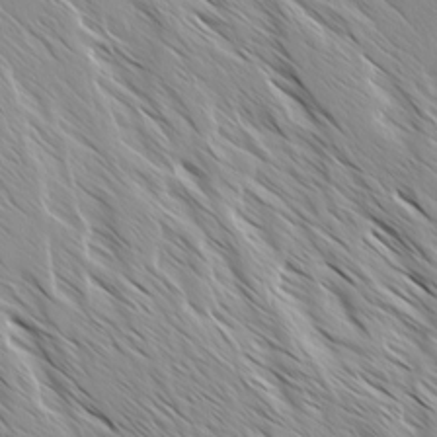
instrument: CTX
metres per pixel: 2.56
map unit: Ave
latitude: -1.5777
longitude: -112.4979
